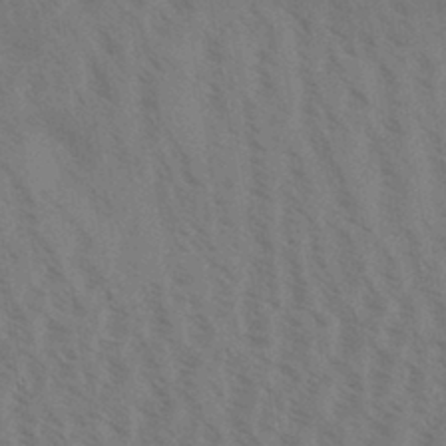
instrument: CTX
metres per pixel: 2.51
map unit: Aa
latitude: 31.0270
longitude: -139.2348
